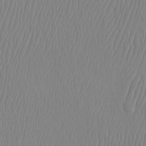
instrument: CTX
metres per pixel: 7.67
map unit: Htu
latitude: -8.9919
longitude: -75.8961
